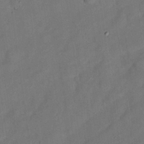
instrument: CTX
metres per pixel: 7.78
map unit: Nhu
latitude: 25.7260
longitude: -73.4238
